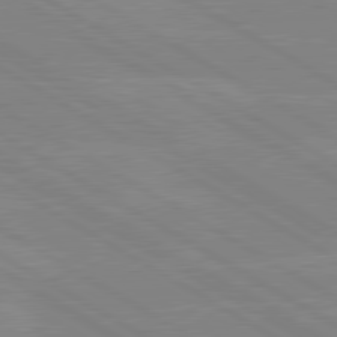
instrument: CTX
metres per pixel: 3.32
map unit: lApd
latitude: 80.2145
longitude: -126.3467
